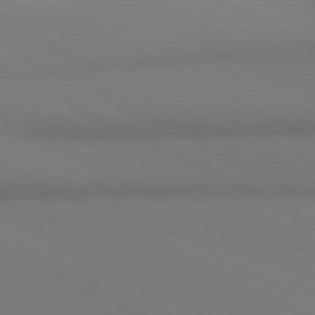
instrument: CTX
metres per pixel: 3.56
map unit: lApd
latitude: 80.8380
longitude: 145.8611
